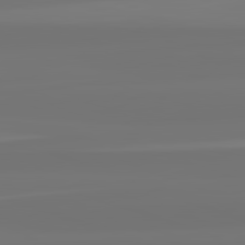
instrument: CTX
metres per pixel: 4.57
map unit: lApd
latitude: 82.4034
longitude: -176.9891
